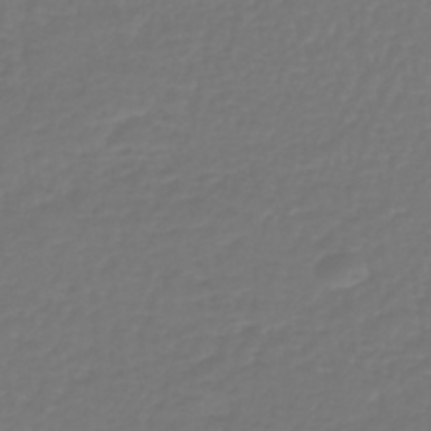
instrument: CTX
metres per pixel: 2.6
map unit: lHb
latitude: -43.2187
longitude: 60.4062
